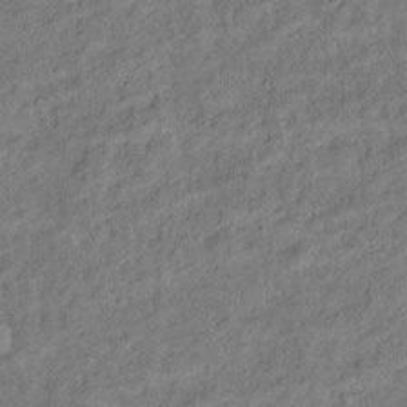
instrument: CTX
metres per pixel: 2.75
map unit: Ht
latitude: 12.7624
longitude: -39.9528
